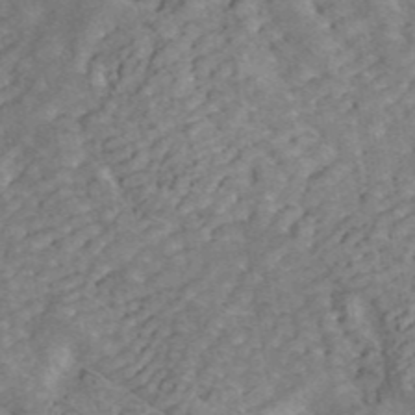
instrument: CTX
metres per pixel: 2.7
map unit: ANa
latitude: 43.0270
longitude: 16.5952
